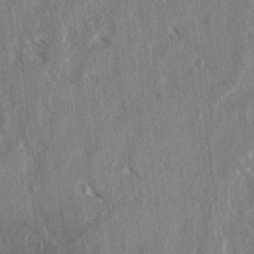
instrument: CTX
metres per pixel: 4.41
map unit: lAvf
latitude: 4.6113
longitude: -105.6127
